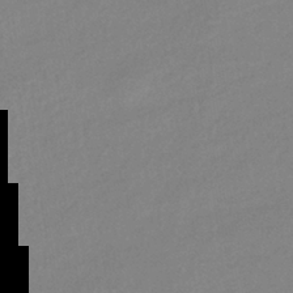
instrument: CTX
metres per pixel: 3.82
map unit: HNhu
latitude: -41.8989
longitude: 95.5777
